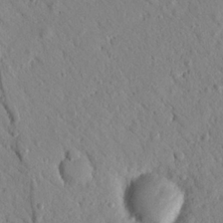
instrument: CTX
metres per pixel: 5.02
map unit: Nhu
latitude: 21.4616
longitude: -77.6316
